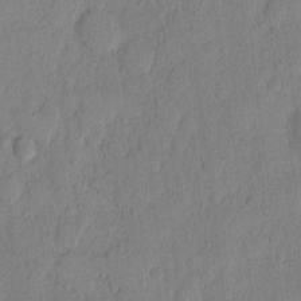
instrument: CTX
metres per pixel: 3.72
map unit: Hto
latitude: 8.8191
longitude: -58.2712
